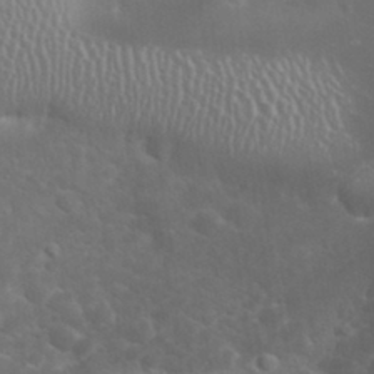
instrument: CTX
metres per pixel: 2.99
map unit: eHh
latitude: 32.3845
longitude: -61.7449
